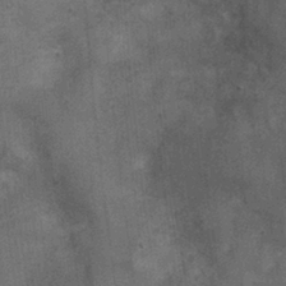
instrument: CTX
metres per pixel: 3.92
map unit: Ht
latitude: -3.7666
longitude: -15.4805
